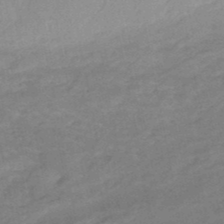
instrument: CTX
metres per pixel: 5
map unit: HNhu
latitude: -47.5966
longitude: 90.1228
